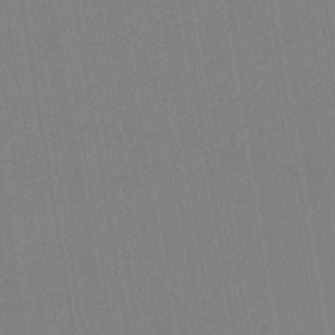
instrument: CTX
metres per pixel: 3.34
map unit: lHb
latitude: -42.1416
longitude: 68.4062
